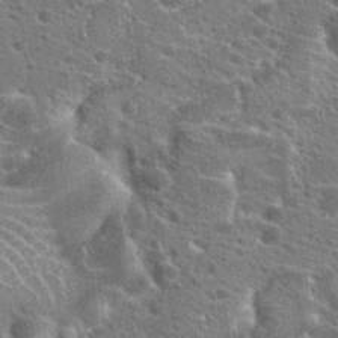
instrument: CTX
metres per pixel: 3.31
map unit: Hto
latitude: 24.0444
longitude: -39.7450
